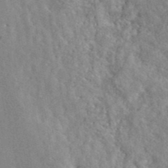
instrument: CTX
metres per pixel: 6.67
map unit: lHvf
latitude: 41.4993
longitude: -88.4223
